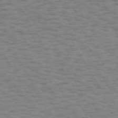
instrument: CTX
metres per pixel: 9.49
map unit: Hpe
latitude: 72.2334
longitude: -123.5560
